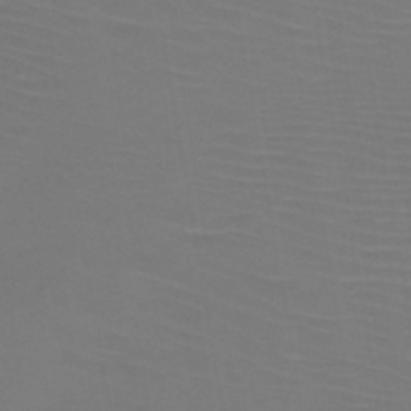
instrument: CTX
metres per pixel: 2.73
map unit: HNb
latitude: -47.1998
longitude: -43.9528
